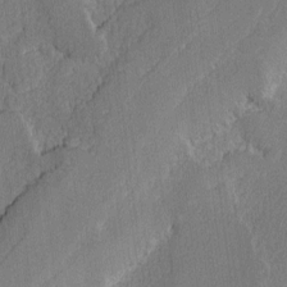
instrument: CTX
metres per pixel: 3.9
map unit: lAvf
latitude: -8.6707
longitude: -113.4993
